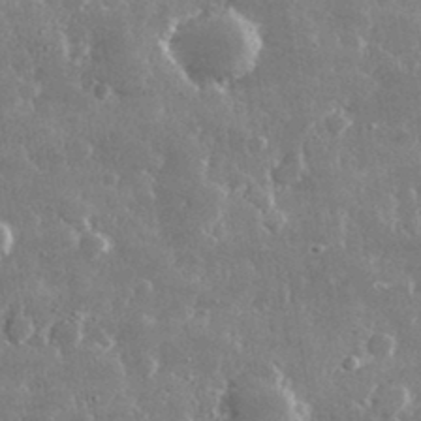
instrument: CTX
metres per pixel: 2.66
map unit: lHvf
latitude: 31.0837
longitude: -90.8002
